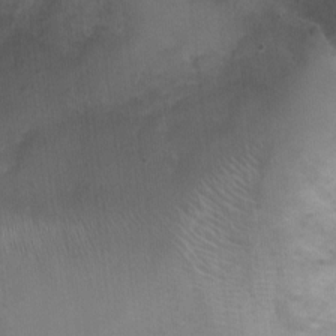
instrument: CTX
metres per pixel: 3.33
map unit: Ht
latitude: -0.7464
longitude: -17.3671
